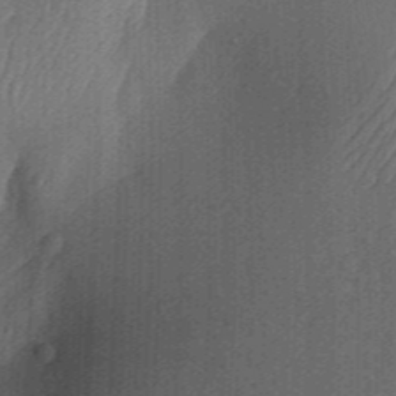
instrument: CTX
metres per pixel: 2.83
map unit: Aa
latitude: 30.5168
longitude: -141.7638
